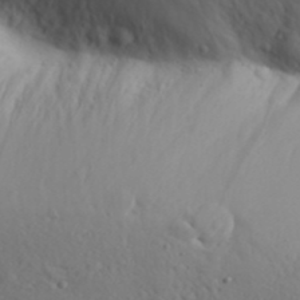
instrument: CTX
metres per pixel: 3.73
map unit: Aa
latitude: 31.4238
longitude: -146.2145
